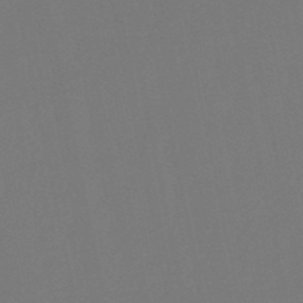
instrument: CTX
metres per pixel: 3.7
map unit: lHb
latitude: -50.7274
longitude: 80.1984
